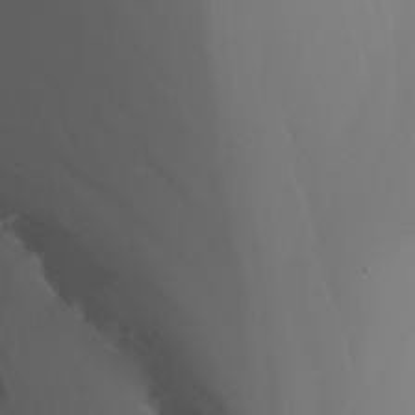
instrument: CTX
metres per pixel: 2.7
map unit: Nhu
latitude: -7.0486
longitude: -82.1577
